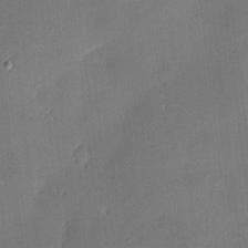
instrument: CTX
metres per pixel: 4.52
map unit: Nhu
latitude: 3.1025
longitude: -75.4426
